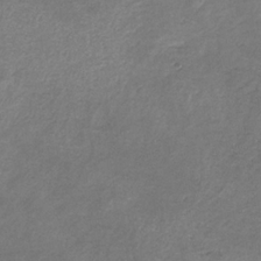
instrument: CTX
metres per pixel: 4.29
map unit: HNb
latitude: -32.1039
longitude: 61.8044
